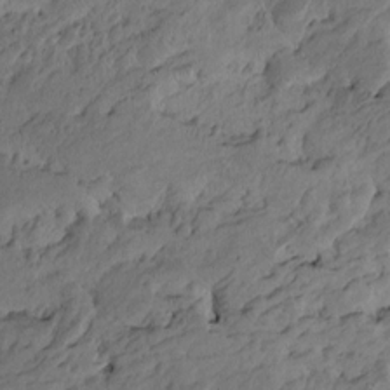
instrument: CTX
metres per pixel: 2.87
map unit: Htu
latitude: -6.5384
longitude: -179.3482
